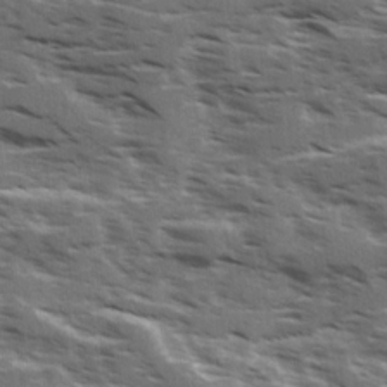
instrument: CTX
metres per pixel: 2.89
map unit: Ave
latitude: 18.3845
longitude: -130.8380
